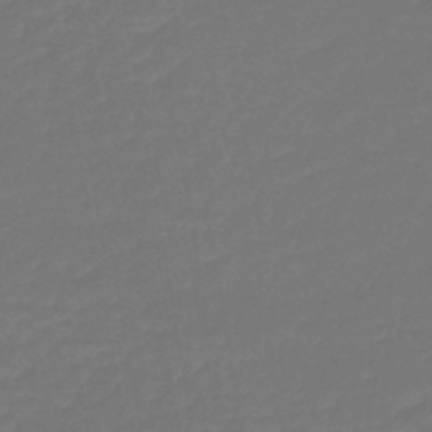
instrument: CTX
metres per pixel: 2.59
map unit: lHb
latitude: -46.1417
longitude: 60.8408
